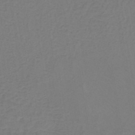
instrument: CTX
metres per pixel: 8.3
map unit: lHb
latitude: -42.4062
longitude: 64.2929
